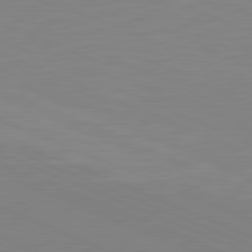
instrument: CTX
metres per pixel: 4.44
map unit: lApd
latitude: 81.6316
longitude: -169.4049
